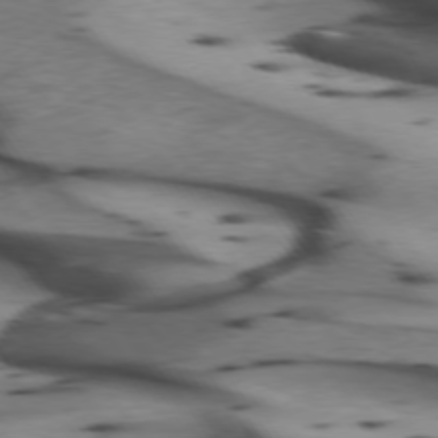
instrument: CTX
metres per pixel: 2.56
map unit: lApd
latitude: 74.2900
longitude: -64.2711
